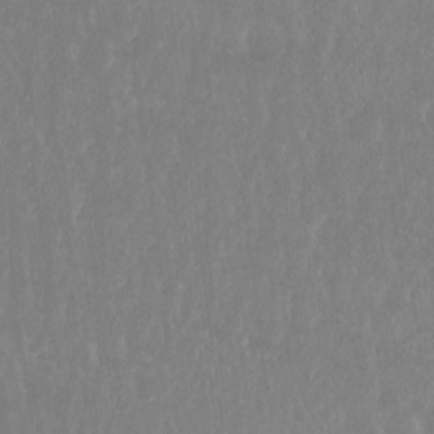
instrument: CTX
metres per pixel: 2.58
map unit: Hto
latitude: -8.2172
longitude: -45.1214
